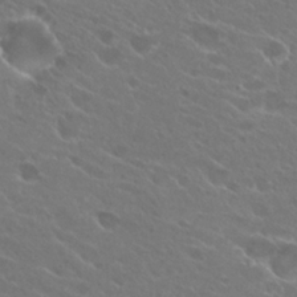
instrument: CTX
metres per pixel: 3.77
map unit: Hto
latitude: 24.6490
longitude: -38.1956
